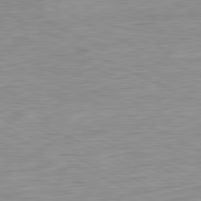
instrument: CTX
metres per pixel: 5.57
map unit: Ap
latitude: -81.6911
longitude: -77.1781
